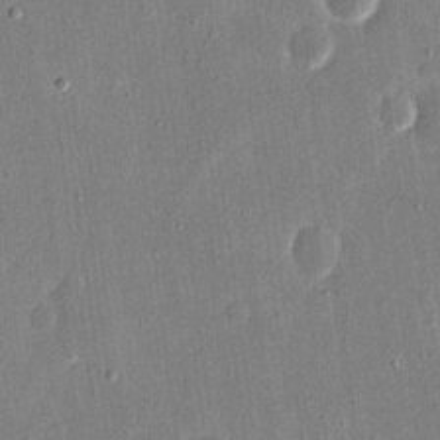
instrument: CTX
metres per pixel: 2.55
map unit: eHh
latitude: 17.3104
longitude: -70.6490
